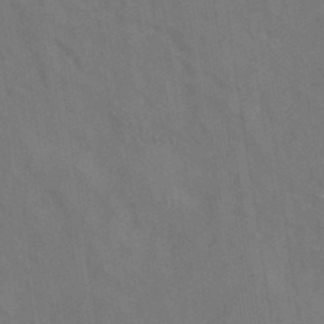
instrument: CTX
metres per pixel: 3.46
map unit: eAb
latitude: 35.2537
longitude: 111.7666
